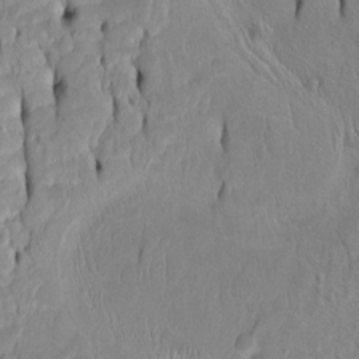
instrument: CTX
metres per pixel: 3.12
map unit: Htu
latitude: -4.9541
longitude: 152.0850
